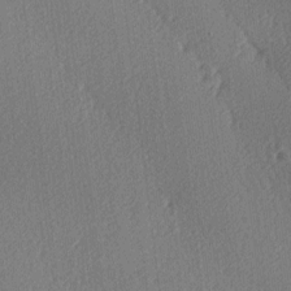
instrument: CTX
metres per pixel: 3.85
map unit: lAa
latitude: -9.7666
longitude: -127.6316
